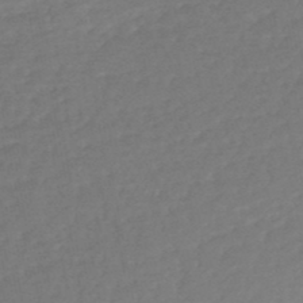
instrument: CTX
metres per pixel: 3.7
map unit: HNb
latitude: -48.9164
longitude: 58.1038
